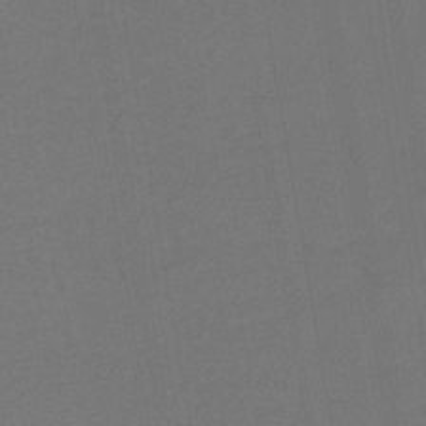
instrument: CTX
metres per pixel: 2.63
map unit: lHb
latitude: -42.5951
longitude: 73.7100
